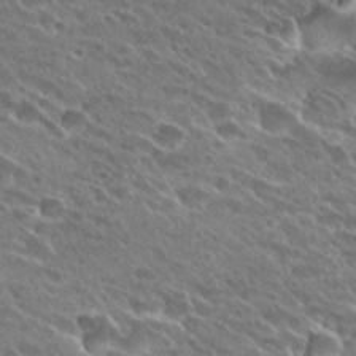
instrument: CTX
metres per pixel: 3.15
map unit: Hto
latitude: 27.9717
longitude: -41.8772
